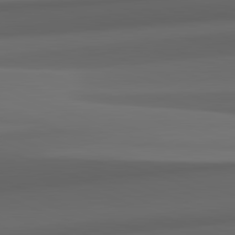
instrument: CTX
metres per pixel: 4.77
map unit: lApd
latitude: 82.2522
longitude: 143.2187
